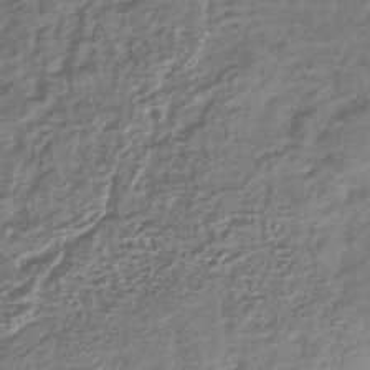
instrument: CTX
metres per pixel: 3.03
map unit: lHb
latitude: -40.4062
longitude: 73.9367
